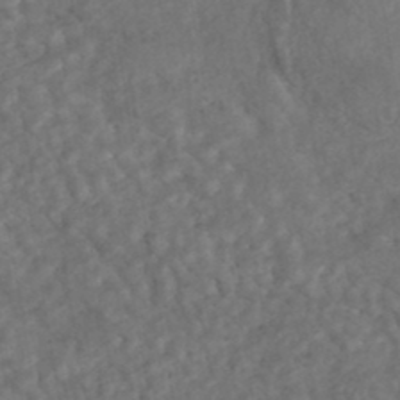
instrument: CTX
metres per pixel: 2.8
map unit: HNhu
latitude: -45.8233
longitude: 106.8408
